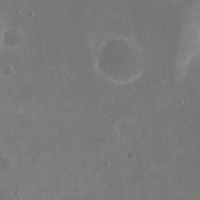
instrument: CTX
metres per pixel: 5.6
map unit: eHh
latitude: 20.3279
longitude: -67.4615
